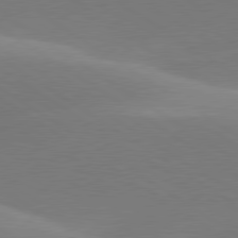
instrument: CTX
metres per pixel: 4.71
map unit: lApd
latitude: 79.9339
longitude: -94.8380
